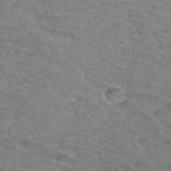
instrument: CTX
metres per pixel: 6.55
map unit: Hto
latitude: 33.8583
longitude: -44.0633
